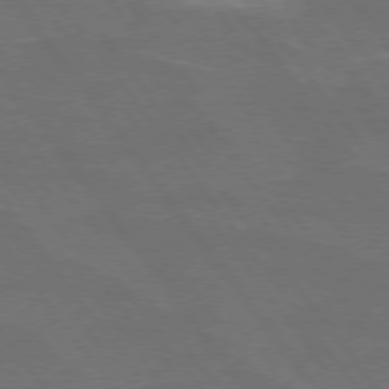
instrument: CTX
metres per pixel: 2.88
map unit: lApd
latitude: 75.0458
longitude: -57.3103
